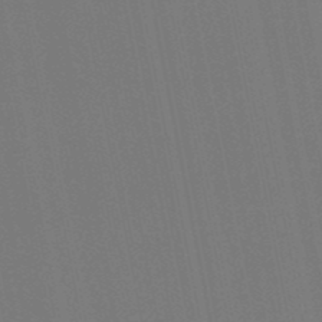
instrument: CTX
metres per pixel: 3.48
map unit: HNb
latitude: -50.8408
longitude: -47.1781
